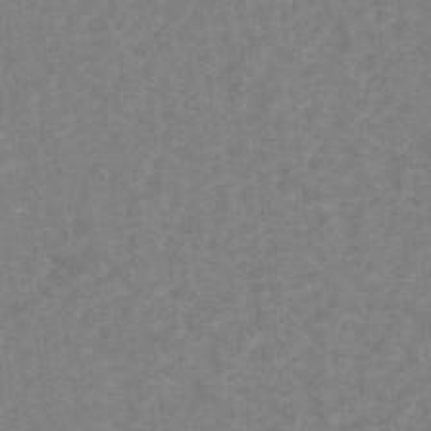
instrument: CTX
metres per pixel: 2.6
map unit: eHh
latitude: -42.4628
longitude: -32.5735
